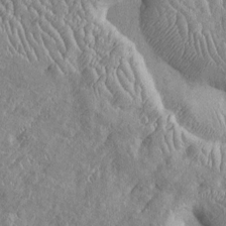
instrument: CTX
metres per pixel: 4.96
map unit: Htu
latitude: -6.4629
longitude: 153.6910
